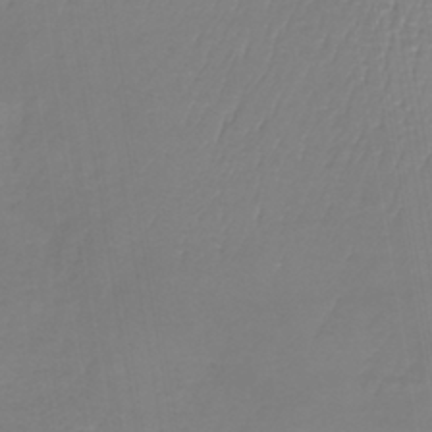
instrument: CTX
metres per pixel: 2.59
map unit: lHb
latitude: -41.2187
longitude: 66.0661
